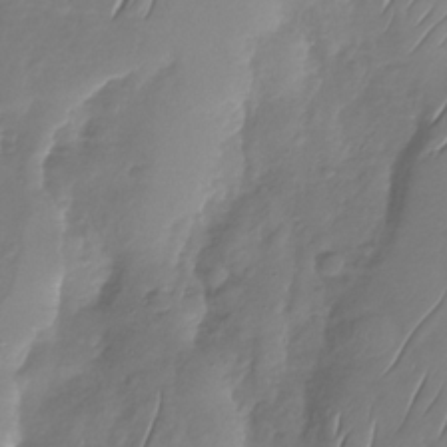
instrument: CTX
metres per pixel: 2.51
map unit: Nhu
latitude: -29.7856
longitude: -58.7624
